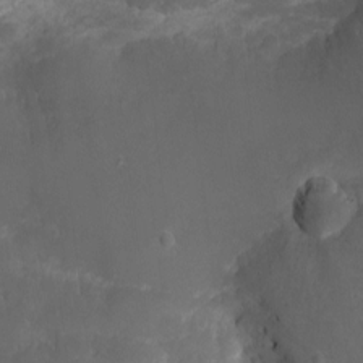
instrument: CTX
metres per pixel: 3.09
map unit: eHh
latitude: -1.6911
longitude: -78.9892
